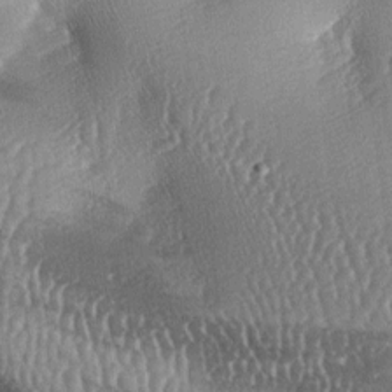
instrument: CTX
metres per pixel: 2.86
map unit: lAa
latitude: -6.4629
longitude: -126.9703
